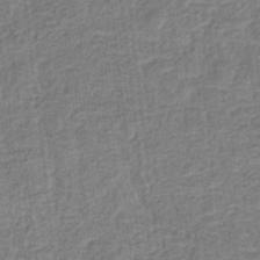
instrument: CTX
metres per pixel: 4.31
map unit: eHb
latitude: -35.4265
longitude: 79.4076
